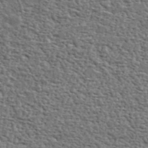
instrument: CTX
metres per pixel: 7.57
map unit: lHvf
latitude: 37.4993
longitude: -88.7625
